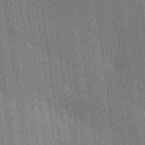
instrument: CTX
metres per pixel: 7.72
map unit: Ave
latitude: -6.9730
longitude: -123.3671
